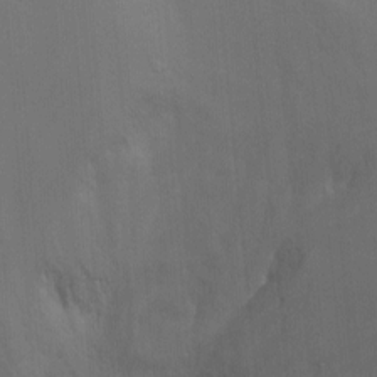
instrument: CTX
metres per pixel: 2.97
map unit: Ht
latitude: -6.8975
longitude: -27.6316
